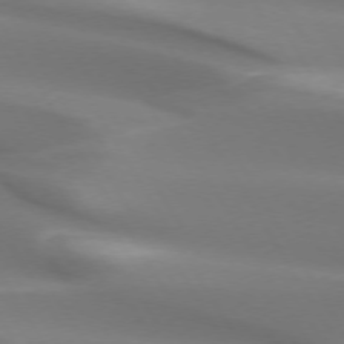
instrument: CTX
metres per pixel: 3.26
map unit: lApd
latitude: 73.5938
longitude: -50.0633
